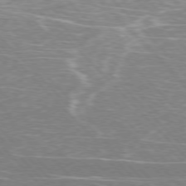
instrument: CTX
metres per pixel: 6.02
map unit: Hpe
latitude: -77.1998
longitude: -12.5735
